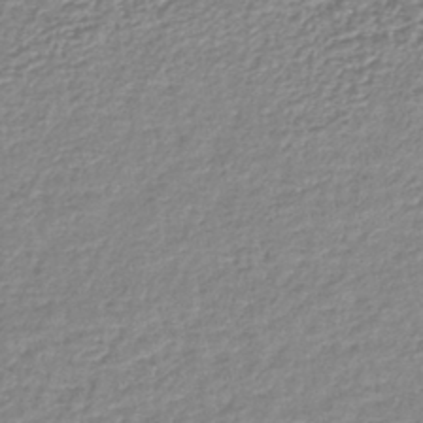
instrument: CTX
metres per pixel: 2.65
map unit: lHb
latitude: -42.1794
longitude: 73.1809
